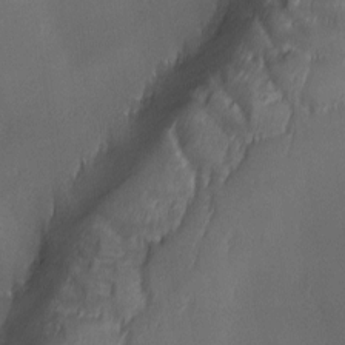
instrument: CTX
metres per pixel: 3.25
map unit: Ave
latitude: -6.8786
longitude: -122.1200
